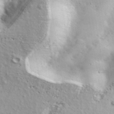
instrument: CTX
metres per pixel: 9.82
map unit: ANa
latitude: 38.7246
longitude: -92.1200
